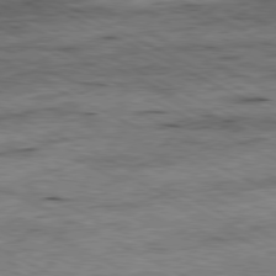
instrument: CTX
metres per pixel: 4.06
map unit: Ap
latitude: -80.8597
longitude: -84.4223
